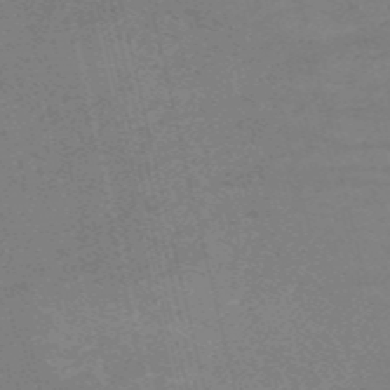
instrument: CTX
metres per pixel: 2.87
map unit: HNb
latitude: -54.5763
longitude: -41.0269
